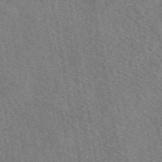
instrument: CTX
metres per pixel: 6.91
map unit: eAb
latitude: 50.4223
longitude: 115.8800
